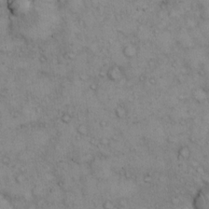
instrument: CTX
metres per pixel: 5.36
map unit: eHh
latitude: 14.4790
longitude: -63.7072
